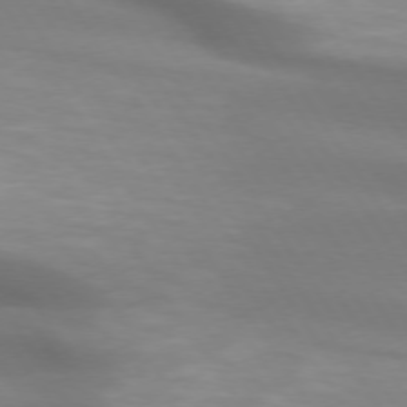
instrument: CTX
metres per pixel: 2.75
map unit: lApd
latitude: 74.1200
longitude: -50.6868
